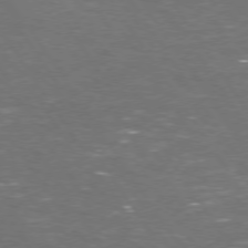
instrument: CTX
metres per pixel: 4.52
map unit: Hpe
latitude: 73.4805
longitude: -125.0647
